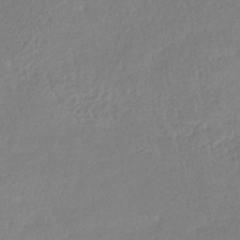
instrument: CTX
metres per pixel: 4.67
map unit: lHb
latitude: -40.6896
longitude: 61.5021
